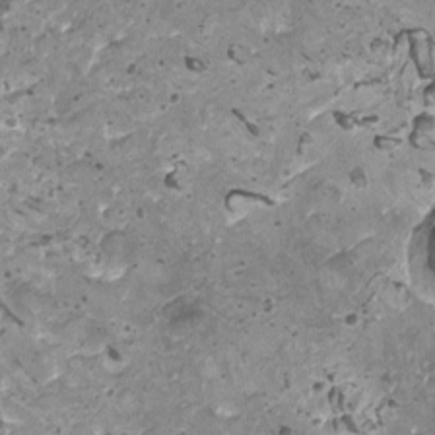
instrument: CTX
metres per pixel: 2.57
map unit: HNhu
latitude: 0.3845
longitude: 2.1605
